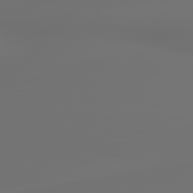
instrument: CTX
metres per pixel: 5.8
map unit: lApd
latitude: 79.9528
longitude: 177.1998
